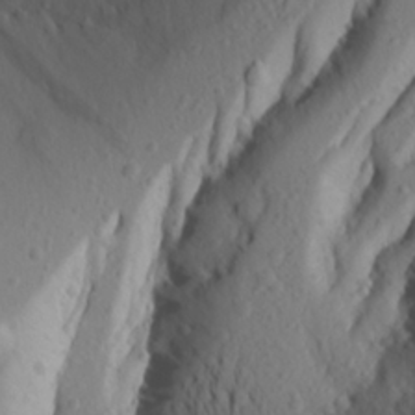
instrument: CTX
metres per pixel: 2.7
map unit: Aa
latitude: 26.3278
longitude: -147.0459
